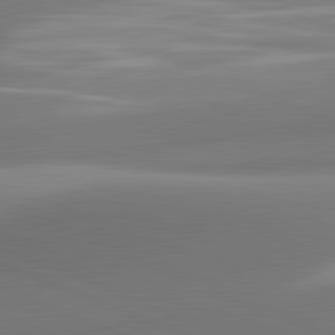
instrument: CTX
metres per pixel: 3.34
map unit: lApd
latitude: 81.4804
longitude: 141.9367
